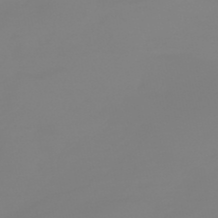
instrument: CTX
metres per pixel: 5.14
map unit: HNb
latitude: -52.2172
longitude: -38.5924
